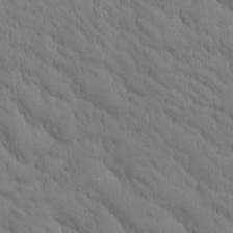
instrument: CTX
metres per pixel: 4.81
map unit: Htu
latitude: -2.9163
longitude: 172.5007
